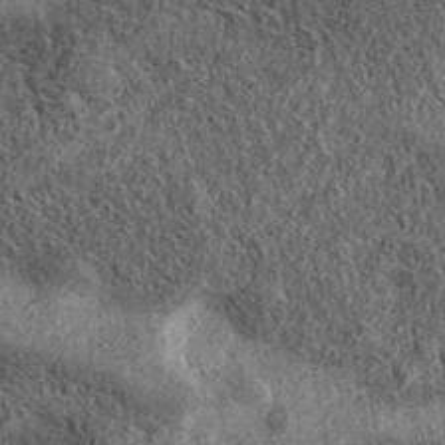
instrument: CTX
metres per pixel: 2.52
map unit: eAb
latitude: 37.6127
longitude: 108.6707
